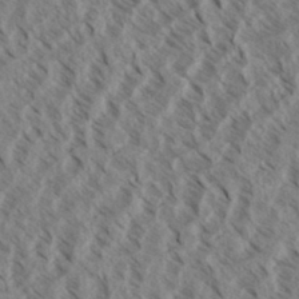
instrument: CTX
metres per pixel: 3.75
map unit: eHh
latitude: 34.4790
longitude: -139.7639
